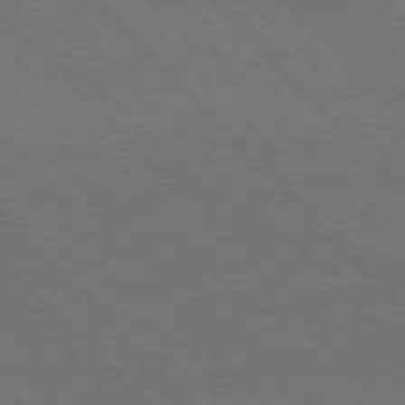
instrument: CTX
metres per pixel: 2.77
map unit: Hpe
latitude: -77.4454
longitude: -12.7624
